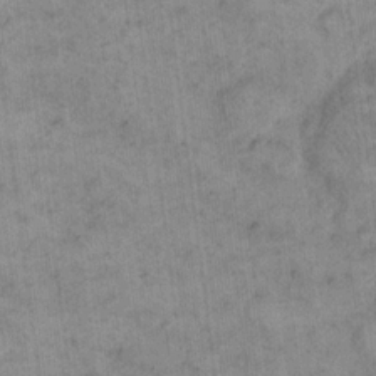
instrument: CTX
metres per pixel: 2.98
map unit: eHh
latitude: 14.8002
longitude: -66.7057
